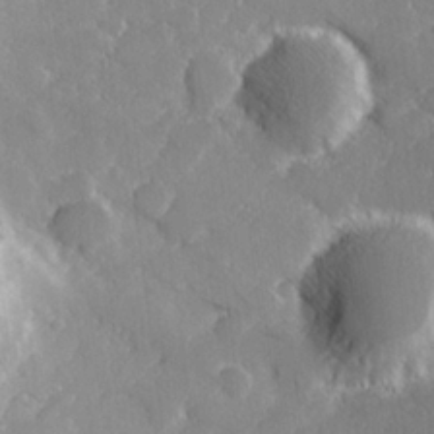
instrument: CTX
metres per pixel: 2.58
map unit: lHvf
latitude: 26.9514
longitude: 142.9541
